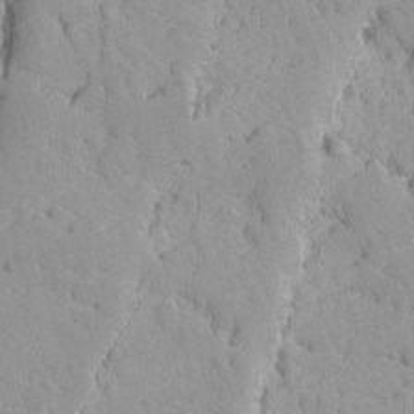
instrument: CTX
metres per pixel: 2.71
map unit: Ave
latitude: -8.4251
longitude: -116.8191
